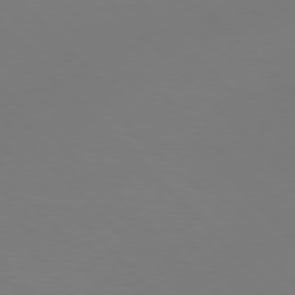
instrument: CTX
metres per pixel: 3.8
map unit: Hpe
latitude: 76.8947
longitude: -167.9339
